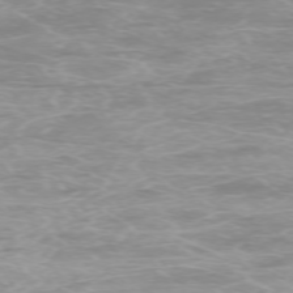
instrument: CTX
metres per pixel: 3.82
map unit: Ap
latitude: -74.3118
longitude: -76.3467
